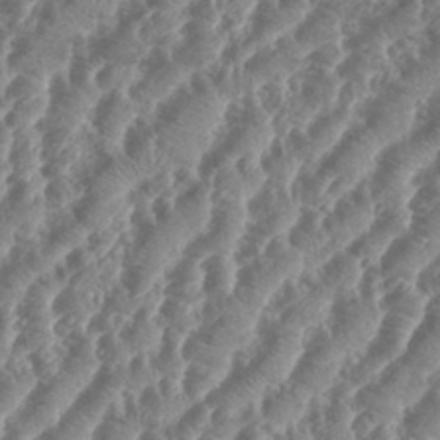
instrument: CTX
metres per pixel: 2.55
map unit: eHh
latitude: 35.0080
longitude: -135.8961
